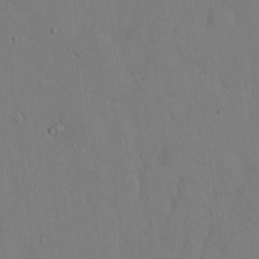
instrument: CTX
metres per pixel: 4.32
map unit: eHh
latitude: 15.6316
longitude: -70.9891
